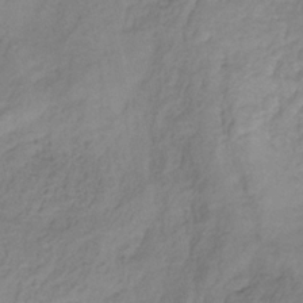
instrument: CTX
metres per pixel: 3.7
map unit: HNhu
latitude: -28.8219
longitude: 67.8800
